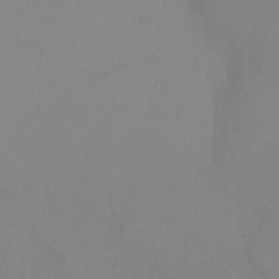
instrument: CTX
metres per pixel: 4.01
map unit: Nhu
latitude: -4.9541
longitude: -95.2726
